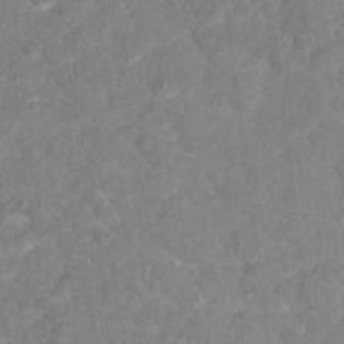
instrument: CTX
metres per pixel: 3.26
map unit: Nhu
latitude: 17.5371
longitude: -31.9528
